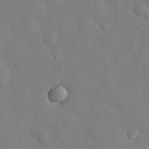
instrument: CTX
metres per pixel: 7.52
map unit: eHh
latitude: 28.4223
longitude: -79.0648
